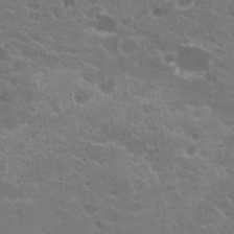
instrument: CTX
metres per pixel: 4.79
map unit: Hto
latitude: 20.2523
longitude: -35.8772
